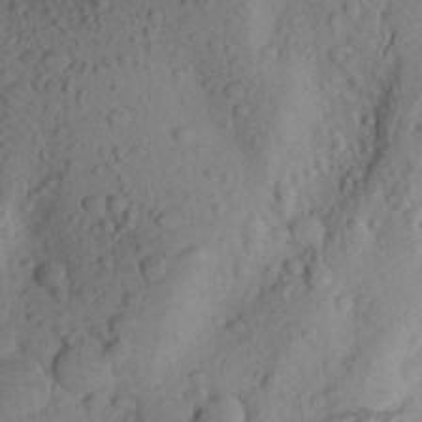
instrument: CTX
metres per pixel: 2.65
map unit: Aa
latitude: 25.4615
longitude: -147.8773
